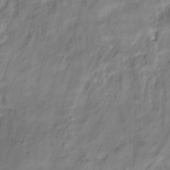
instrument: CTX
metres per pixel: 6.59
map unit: Hve
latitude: -32.1984
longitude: 90.4251
